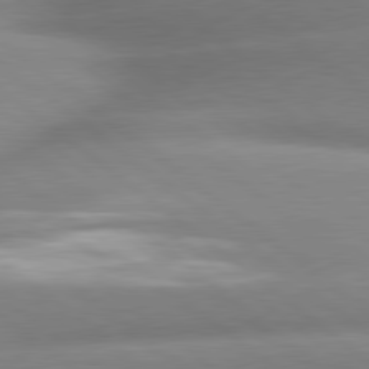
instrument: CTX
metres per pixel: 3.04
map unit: lApd
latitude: 80.1578
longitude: -160.5734
